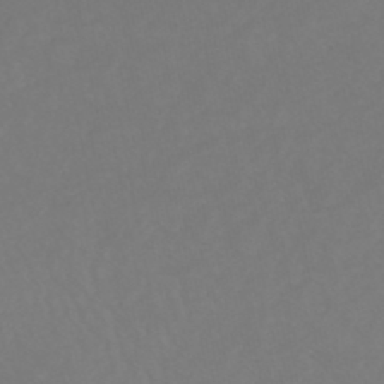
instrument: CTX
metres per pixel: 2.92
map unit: HNhu
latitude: -48.9731
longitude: 100.9352
